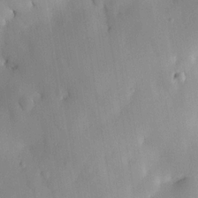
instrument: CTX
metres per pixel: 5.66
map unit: HNhu
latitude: 15.2159
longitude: 12.1795
